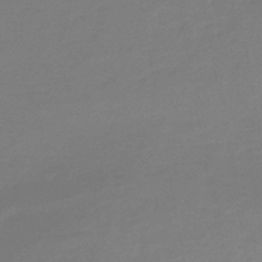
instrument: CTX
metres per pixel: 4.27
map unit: eHb
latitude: -46.2550
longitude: 88.2172
